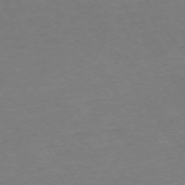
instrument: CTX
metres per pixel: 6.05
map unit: Ap
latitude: -74.3307
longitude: -86.1200
